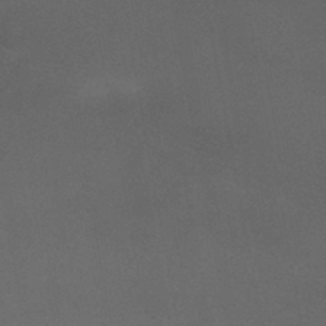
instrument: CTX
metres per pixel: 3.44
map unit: HNb
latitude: -46.1417
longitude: -44.9891
